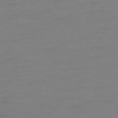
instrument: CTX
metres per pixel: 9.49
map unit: Ap
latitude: -78.2550
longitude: -76.6112
